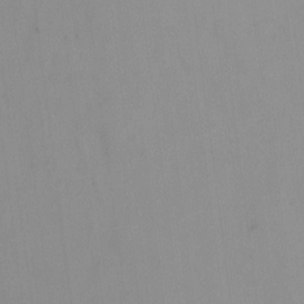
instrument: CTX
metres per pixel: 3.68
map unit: HNhu
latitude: 7.8205
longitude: 10.4818
